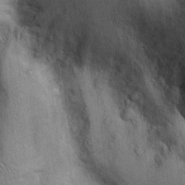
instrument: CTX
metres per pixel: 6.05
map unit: Ht
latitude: -2.6140
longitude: -14.1011
